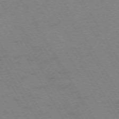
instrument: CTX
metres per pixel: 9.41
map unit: Hpe
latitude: -73.9556
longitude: 2.8974
